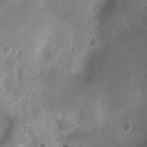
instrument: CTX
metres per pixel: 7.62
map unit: Ht
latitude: -11.4643
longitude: -21.0270
